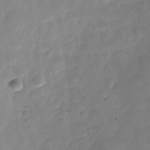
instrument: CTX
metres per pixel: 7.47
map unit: Hve
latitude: -31.0675
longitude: 92.5196
